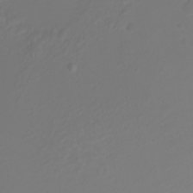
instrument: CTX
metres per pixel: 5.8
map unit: Nhu
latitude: -3.8422
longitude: -74.2900
